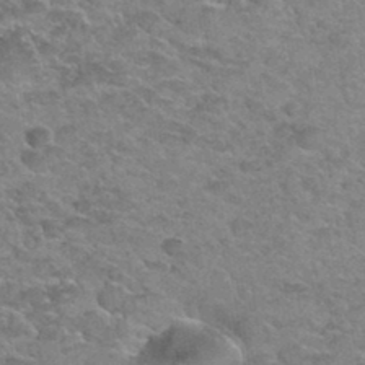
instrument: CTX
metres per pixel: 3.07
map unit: Hto
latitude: 34.7813
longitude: -52.4601
